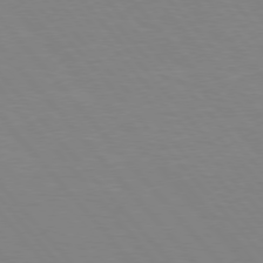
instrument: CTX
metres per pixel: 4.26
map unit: lApd
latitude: 75.8583
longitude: -80.9892
